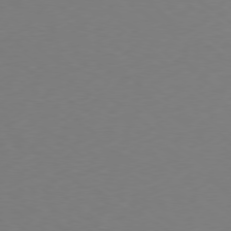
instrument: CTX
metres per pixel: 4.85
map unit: Ap
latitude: -78.7841
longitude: -62.8947
